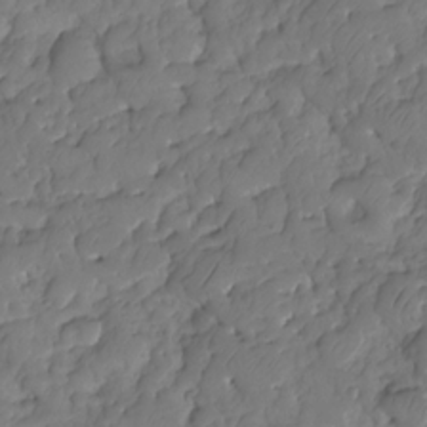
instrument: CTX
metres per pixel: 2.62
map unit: HNhu
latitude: -24.9919
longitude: 49.4644
